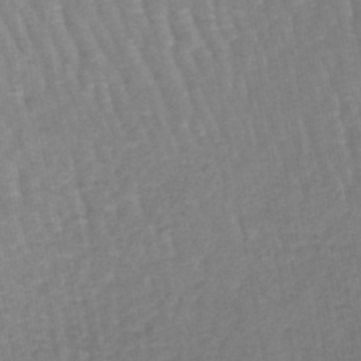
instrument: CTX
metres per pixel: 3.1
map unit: lHb
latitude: -44.8408
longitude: 77.7667
